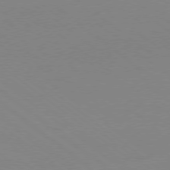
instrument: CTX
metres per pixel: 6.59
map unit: Ap
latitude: -78.9541
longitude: -98.8946
